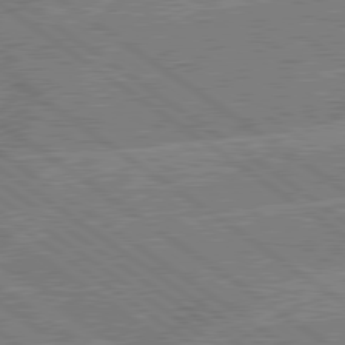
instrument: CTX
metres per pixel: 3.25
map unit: lApd
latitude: 79.4805
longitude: -144.9325
